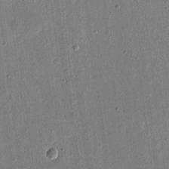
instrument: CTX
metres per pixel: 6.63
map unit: eHh
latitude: 17.1970
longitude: -70.5923
